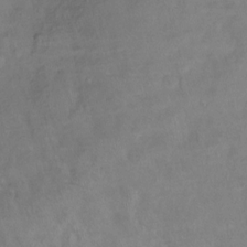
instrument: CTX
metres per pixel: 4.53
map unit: Ht
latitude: -15.1054
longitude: -44.3089
